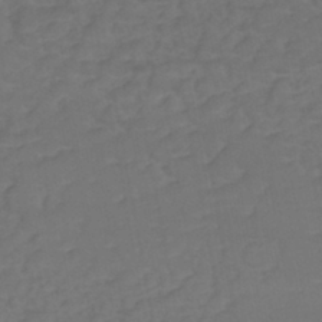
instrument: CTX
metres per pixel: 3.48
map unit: eHh
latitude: -42.5951
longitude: -31.6694
